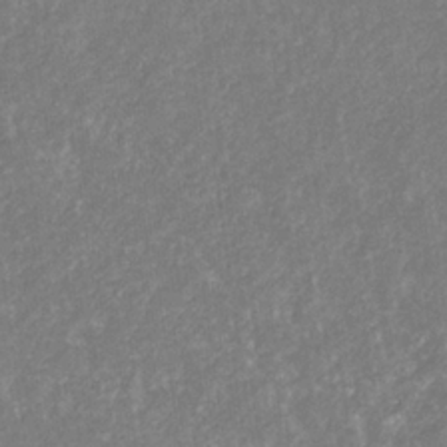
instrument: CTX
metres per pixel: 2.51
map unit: eHb
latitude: -31.5210
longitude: 70.1606
